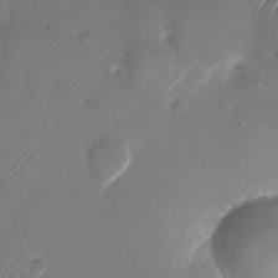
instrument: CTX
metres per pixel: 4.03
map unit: Nhu
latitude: -26.9919
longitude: -71.3670
